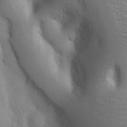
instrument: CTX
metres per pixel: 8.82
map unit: Nhu
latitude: 15.2537
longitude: -78.4223
